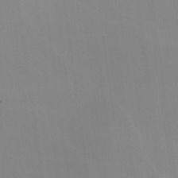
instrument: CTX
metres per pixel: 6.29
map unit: lHvf
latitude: -10.9164
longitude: -102.1766
